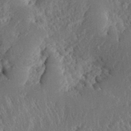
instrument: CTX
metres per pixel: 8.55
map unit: eHh
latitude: 35.1592
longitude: -132.7246
